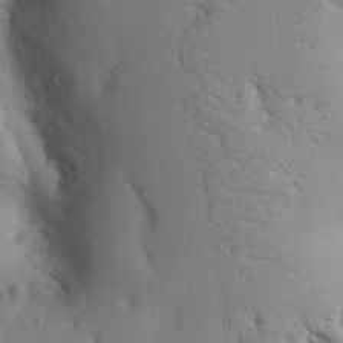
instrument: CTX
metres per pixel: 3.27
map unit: Nhu
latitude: 15.4049
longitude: -78.4034
